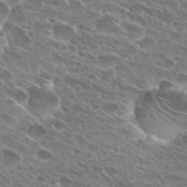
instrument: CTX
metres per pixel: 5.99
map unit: Hto
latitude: 28.8758
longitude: -44.8380
